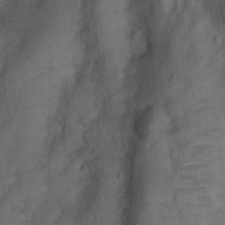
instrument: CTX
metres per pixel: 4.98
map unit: Ht
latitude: 4.1578
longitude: -29.4615
